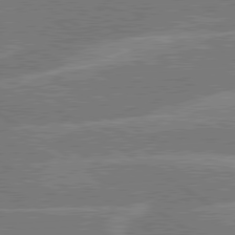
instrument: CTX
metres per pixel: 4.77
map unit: lApd
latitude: 79.9339
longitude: -132.5546
